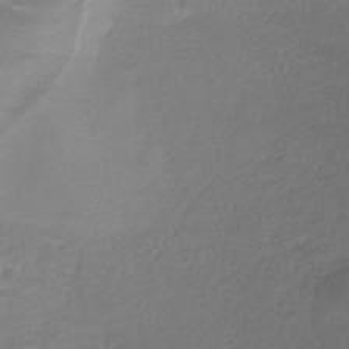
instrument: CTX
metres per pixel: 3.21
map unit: lHb
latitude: -39.2565
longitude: 75.4833
